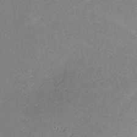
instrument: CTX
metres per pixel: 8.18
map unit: lHvf
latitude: -11.2187
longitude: -103.2537
